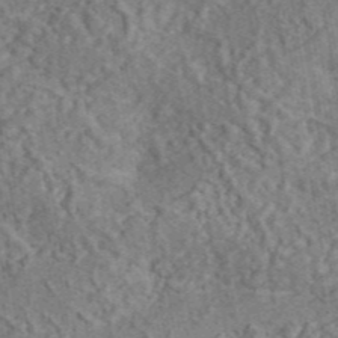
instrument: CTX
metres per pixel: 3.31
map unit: eAb
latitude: 43.9906
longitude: 117.0108
